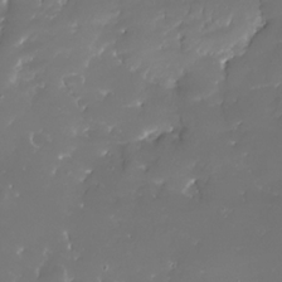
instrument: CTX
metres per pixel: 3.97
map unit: Nhe
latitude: -32.7086
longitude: -116.7624
